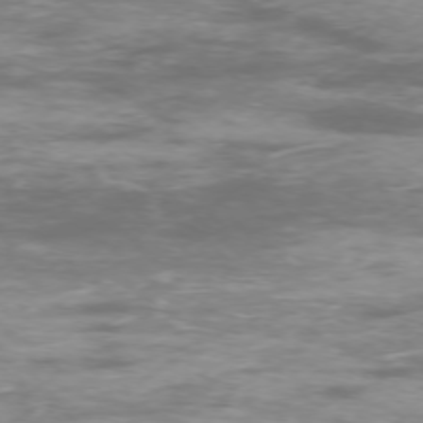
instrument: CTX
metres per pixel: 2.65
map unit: Ap
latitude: -75.9556
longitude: -67.9717
